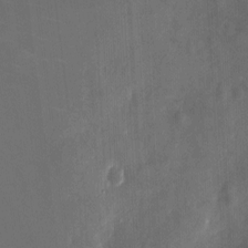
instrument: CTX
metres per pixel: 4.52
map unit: eHh
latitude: 5.5749
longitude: -69.0648
